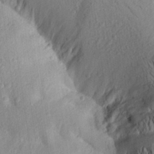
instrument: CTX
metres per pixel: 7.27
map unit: Aa
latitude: 24.0255
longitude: -150.2711
